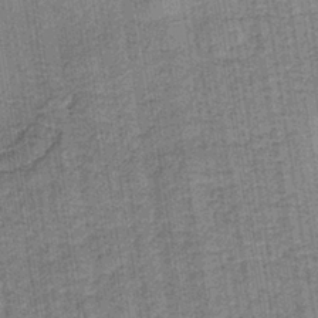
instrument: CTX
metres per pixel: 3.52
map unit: lHb
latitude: -38.9542
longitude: 60.4251
